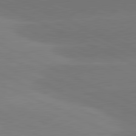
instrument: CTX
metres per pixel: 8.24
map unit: lApd
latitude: 81.5749
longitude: -154.7813
